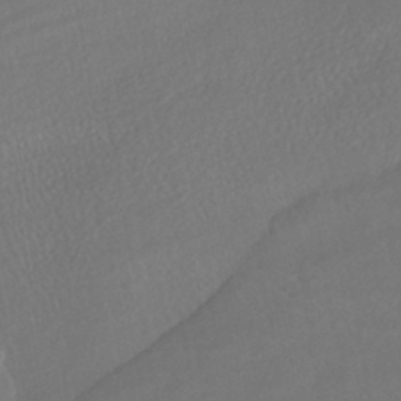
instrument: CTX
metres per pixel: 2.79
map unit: HNhu
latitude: -43.4454
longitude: 103.0298
